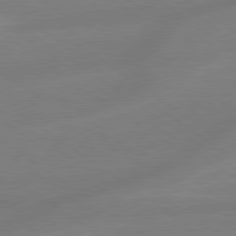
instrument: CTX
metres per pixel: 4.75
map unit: lApd
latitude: 79.1403
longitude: -142.4790
